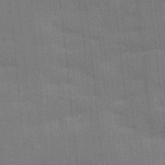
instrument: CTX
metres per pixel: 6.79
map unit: Aa
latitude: 33.5938
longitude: -143.2537
